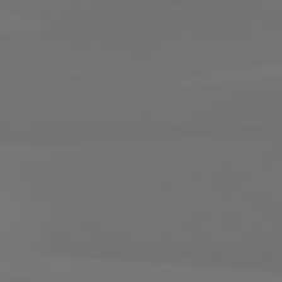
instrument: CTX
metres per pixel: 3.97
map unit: lApd
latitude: 81.5938
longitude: 152.5951
